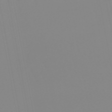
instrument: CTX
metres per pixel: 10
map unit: eHb
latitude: -48.8786
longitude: 85.0486
